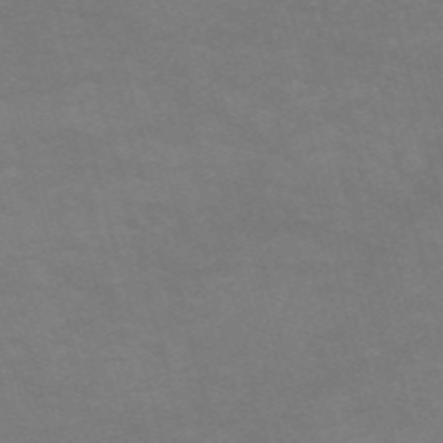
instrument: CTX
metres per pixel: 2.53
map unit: HNb
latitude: -55.1620
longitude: -40.5356
